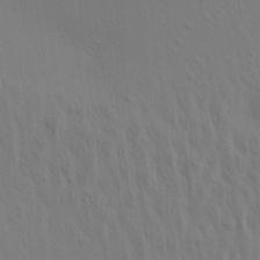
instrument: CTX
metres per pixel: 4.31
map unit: Aa
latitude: 20.6113
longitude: -143.0648
